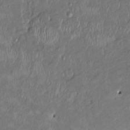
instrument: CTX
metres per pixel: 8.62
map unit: HNhu
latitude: 2.7435
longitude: -5.6316
